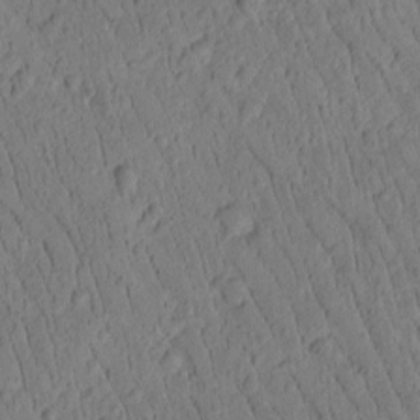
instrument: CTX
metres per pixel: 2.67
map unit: Htu
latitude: -1.8612
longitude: 171.6911
